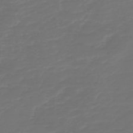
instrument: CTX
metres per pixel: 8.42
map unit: HNb
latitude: -47.3509
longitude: 54.4062
